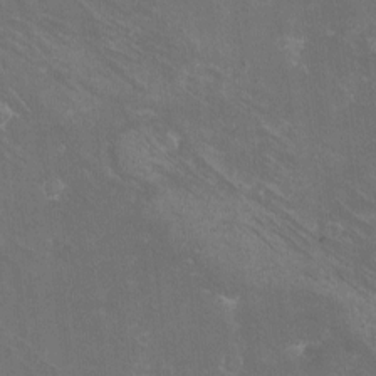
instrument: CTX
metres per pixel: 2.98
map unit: eHh
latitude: -10.4251
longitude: -65.5371
